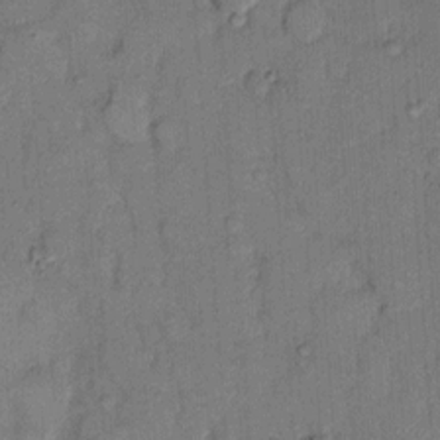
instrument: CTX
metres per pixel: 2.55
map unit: eHh
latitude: 9.7639
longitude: -61.6694
